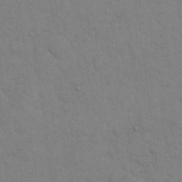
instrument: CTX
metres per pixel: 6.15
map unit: eHh
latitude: 19.3481
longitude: -62.4412
